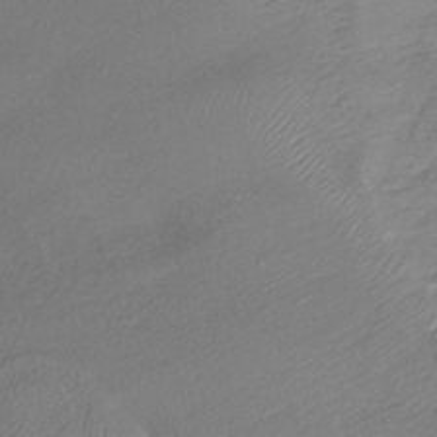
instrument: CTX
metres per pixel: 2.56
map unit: lHb
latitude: -39.5966
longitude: 72.1417
